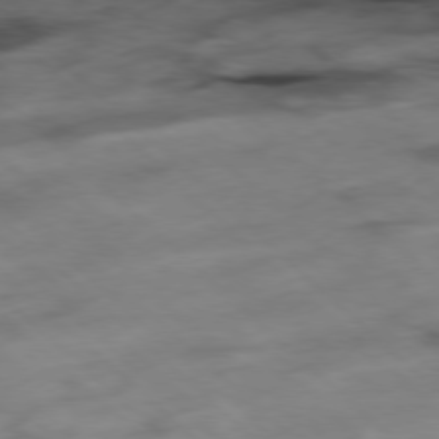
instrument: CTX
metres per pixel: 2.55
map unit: Hpe
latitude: -78.3684
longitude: -18.5168
